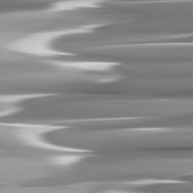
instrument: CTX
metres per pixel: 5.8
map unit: lApd
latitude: 82.5167
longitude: -140.4034
